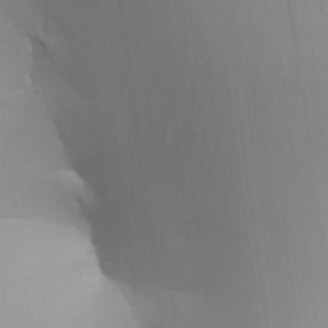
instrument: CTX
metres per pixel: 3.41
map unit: Aa
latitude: 26.7624
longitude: -131.1026
